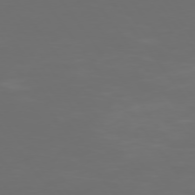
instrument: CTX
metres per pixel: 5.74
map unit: Hpe
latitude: 74.3089
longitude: -124.9324
